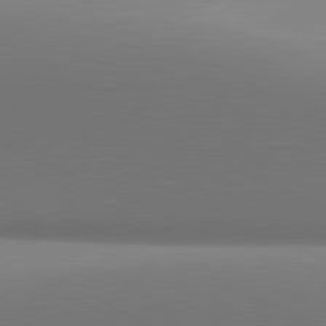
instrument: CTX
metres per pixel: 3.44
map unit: lApd
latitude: 81.4237
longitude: 143.8611
